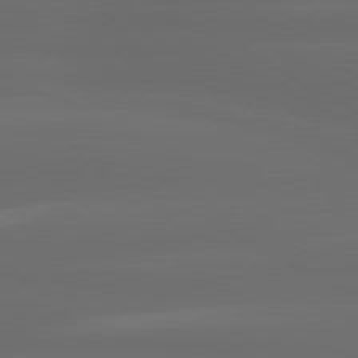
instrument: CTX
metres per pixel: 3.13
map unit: lApd
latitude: 80.5735
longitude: -136.1767
